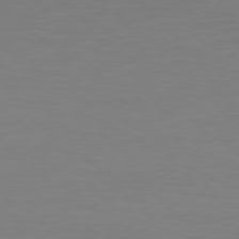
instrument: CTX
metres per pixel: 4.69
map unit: Hpe
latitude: 78.6302
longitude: -138.8947
